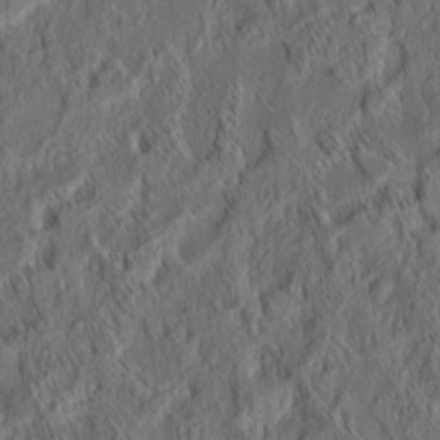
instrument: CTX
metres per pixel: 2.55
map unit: eHh
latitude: 6.4790
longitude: -76.4412
